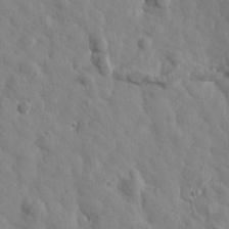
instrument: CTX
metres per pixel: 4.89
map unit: Htu
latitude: 1.9906
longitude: 178.9541
